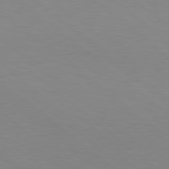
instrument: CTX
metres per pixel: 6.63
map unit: lApd
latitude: 78.7624
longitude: -176.4223
